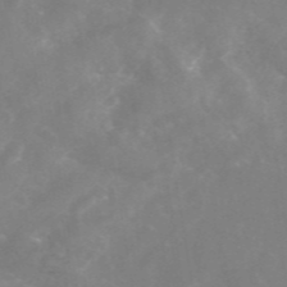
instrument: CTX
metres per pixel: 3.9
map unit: eAb
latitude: 46.1011
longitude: 126.5195
